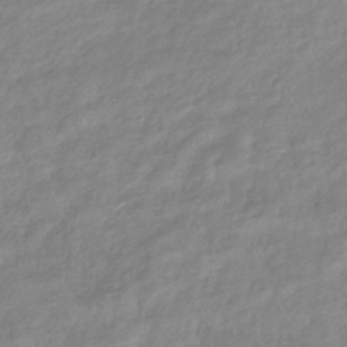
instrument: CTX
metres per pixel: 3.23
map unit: eHb
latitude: -40.1417
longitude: 81.6155
